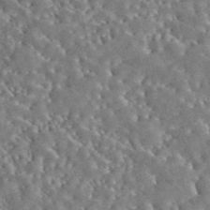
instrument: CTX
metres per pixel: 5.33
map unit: eAb
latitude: 43.8017
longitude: 116.9541
